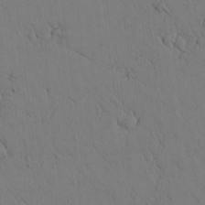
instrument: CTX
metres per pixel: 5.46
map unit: lAvf
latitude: 5.5182
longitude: 159.7666
